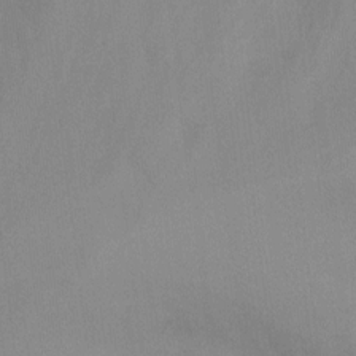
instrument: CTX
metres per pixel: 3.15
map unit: Ht
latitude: -9.9367
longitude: -32.7057
